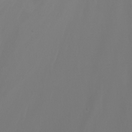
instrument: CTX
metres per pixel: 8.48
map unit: Nhu
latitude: -5.8422
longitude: -69.4993
